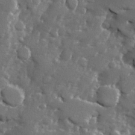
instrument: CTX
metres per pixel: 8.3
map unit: Ave
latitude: -7.8800
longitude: -117.4426
